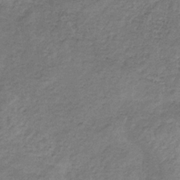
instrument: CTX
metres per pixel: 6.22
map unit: HNb
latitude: -32.8975
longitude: 59.1053
